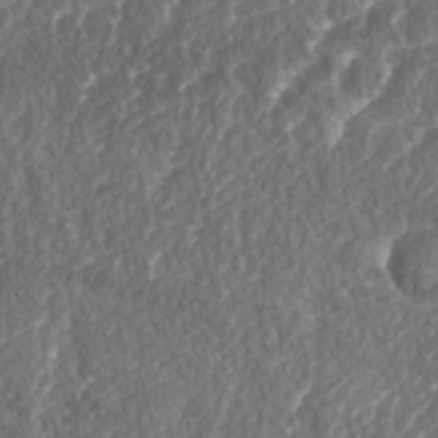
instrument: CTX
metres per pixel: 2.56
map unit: eHh
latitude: 37.2726
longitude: -138.8947
